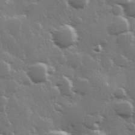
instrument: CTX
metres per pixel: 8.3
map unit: Hve
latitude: 28.5923
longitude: 148.4062
